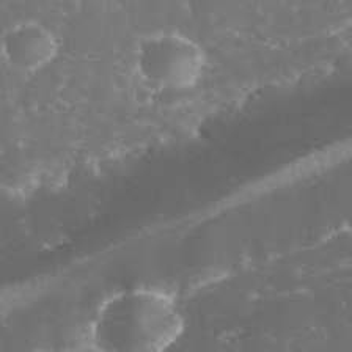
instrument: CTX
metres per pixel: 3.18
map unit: eHh
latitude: 32.5735
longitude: -63.5182
